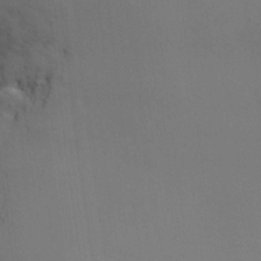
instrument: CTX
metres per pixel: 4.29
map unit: Nhu
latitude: -10.0850
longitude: -75.5938
